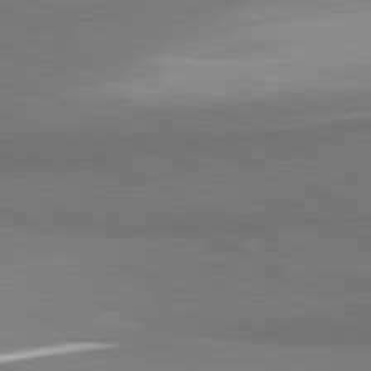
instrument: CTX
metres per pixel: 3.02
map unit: lApd
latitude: 81.4804
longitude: 157.7289
